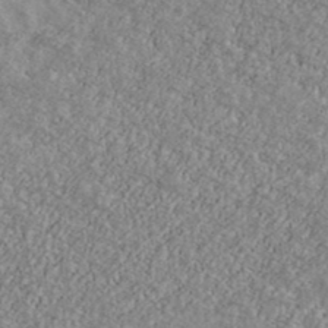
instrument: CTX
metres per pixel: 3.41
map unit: Ave
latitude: 39.7261
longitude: -110.1389
